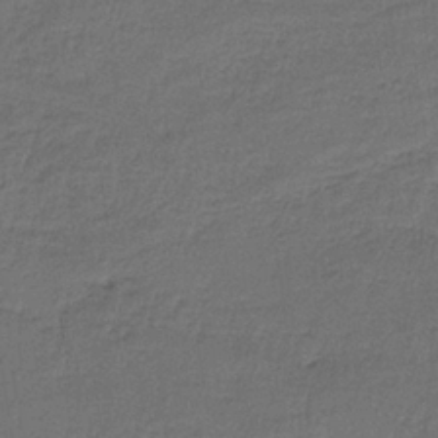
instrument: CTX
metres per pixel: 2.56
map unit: HNb
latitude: -35.6533
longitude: 58.9352
